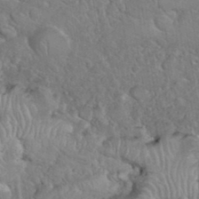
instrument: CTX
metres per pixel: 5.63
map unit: eHh
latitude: 37.2726
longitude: -61.4426
